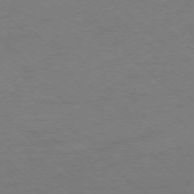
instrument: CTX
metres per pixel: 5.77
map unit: Ap
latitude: -77.2376
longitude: -77.4237
